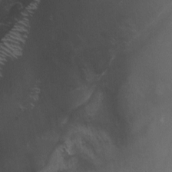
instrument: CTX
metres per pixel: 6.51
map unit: Htu
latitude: -4.6329
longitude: -87.9339
